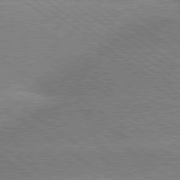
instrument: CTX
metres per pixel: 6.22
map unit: Hpe
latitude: 79.1214
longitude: -152.2523
